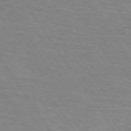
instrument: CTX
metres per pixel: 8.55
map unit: Hpe
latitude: 73.7639
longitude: -130.9892
